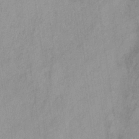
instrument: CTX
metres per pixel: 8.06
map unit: HNb
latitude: -31.2187
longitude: 63.4265
